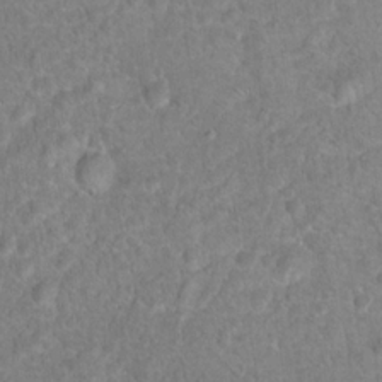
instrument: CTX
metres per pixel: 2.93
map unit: Hto
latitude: 16.9136
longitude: -41.6127
